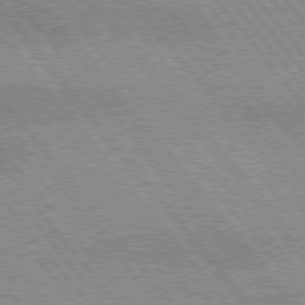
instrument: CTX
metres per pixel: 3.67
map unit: lApd
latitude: 75.1781
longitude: -49.2159
